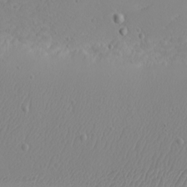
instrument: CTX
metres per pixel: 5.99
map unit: eHh
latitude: -5.0108
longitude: -81.7827
